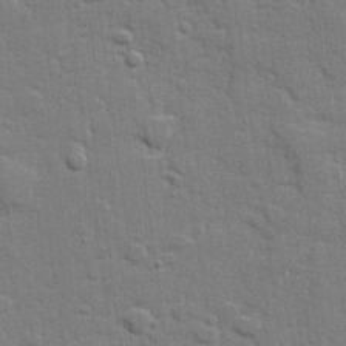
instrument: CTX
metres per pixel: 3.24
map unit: lHvf
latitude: 23.9528
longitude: 142.3306
